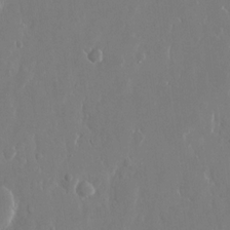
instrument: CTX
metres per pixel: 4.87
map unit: eHh
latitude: 13.9528
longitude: -71.5749
